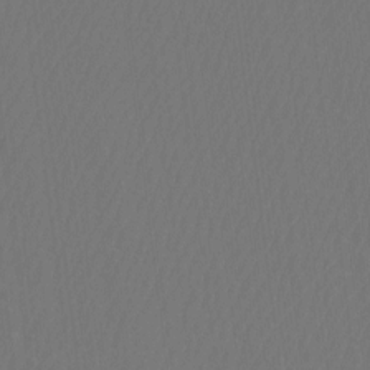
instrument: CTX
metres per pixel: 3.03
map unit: Htu
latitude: -6.8597
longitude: -69.2537
